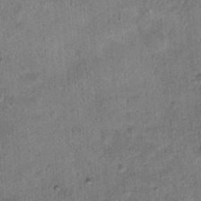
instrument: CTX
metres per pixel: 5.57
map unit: Hto
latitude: 15.6127
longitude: -35.1403
